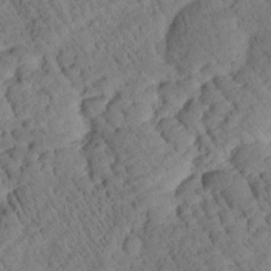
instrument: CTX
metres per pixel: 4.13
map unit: Htu
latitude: 0.8947
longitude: 175.4454
